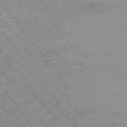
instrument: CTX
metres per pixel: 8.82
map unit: Hpe
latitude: -75.3132
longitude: -20.8191
